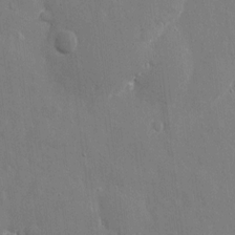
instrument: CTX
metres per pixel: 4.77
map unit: eHh
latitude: 10.1389
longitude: -70.4790
